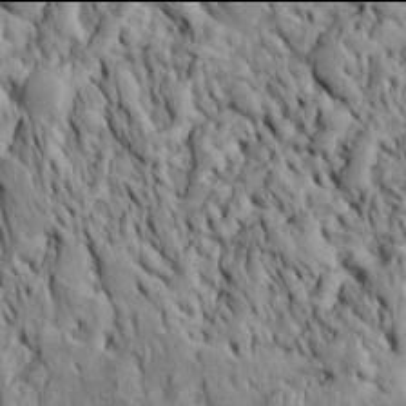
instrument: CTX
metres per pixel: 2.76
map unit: Htu
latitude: -6.0094
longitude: 153.5966
